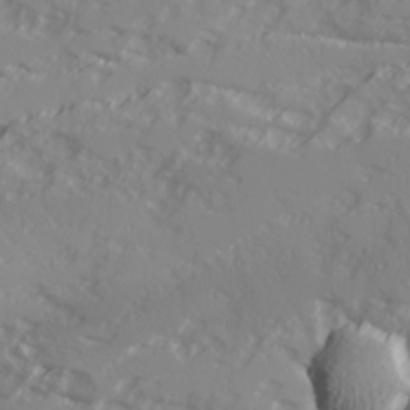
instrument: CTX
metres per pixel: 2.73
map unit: Ave
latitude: 17.6694
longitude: -129.4048
